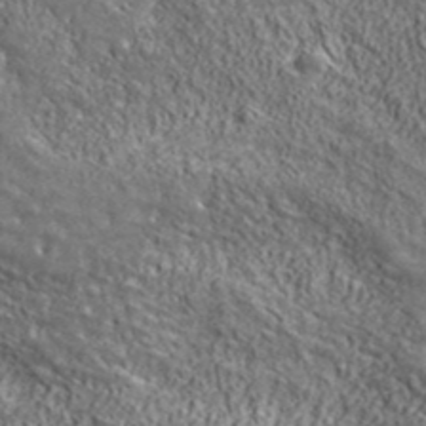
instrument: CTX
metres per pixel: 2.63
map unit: ANa
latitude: 42.7624
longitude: -87.3293
